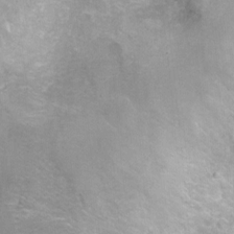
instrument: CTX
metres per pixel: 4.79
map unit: Ht
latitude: 5.4615
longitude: -36.4790
